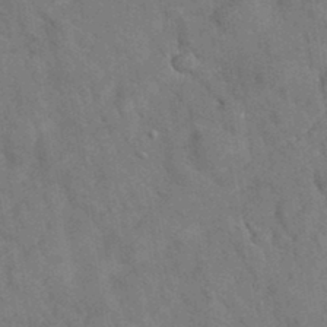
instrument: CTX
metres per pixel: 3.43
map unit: eAb
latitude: 34.5734
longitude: 110.0283
